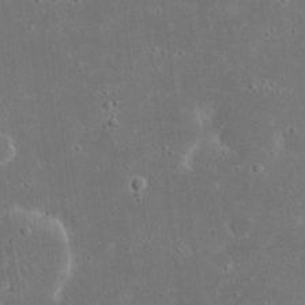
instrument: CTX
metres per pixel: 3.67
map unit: eHh
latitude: 16.9325
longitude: -72.1956
